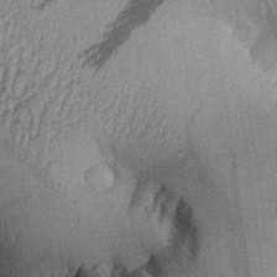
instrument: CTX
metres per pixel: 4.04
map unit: Aa
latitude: 26.3845
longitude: -134.8002
